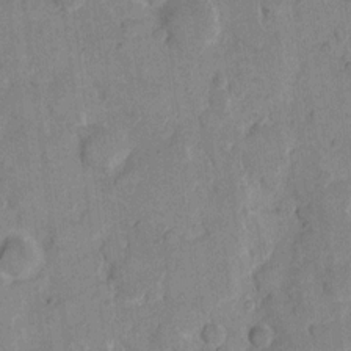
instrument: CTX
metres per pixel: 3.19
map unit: eHh
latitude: 10.4412
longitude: -64.7057
